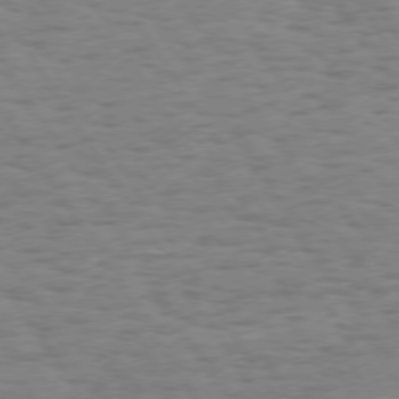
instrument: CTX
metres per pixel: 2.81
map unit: Hpe
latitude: 73.5560
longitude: -140.3467
